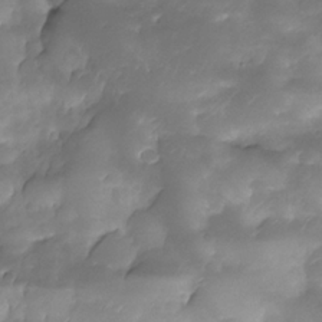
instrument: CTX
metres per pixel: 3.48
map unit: Nhe
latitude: -33.8801
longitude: -146.0822
